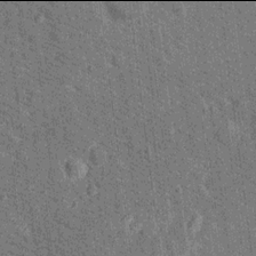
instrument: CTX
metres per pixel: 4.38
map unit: Hto
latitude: 13.9906
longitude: -35.9906
